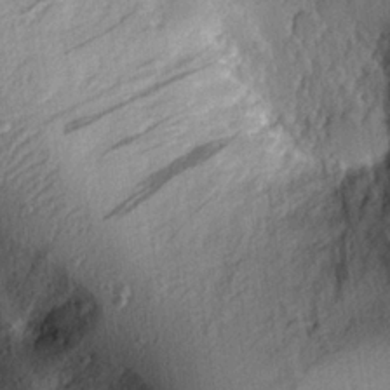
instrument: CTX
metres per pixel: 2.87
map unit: eHh
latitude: 24.8380
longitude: -78.8191
